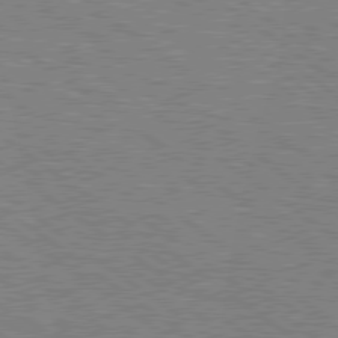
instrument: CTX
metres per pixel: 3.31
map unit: Hpe
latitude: 78.9703
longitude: -161.3670
